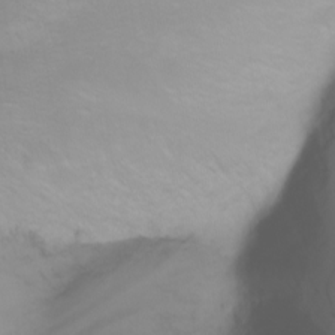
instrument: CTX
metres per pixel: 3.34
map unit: Nhu
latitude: -6.9541
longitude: -82.6112
